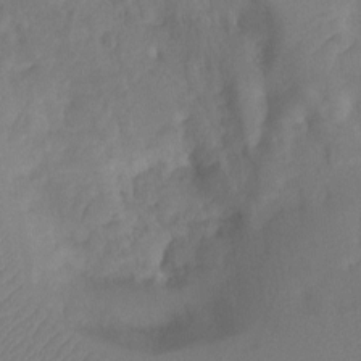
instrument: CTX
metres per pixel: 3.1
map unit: Ht
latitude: -10.1417
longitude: -34.4601
